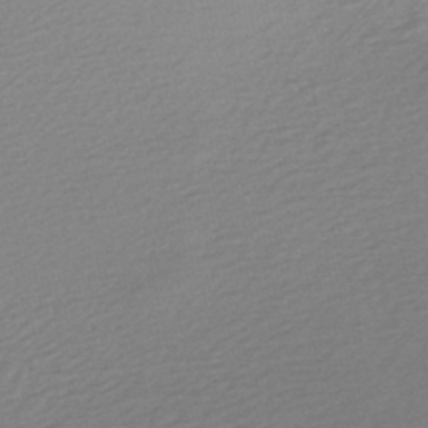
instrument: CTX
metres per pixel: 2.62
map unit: lHb
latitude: -47.5966
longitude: 60.6141
